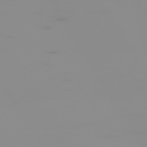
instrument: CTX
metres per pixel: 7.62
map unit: Hpe
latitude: -74.6708
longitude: 5.9556
